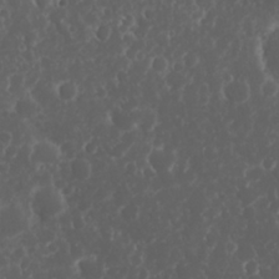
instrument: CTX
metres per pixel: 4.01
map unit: Nhu
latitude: 23.8772
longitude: -59.4804
